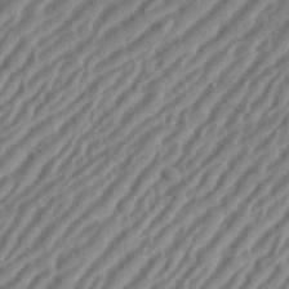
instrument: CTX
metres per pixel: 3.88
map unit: eHh
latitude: 36.0633
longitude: -134.5923
